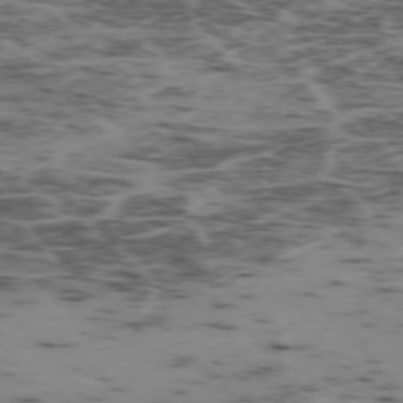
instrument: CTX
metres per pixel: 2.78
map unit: Ap
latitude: -75.4833
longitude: -78.8758
